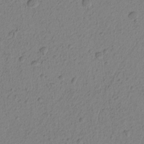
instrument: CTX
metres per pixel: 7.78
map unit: Nhu
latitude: -4.7085
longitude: -149.4804
